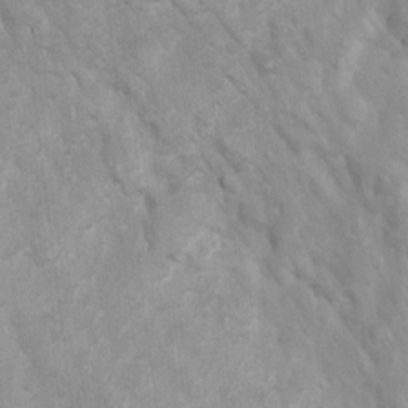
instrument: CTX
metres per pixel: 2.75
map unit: Ht
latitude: 3.4048
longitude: -26.8947
